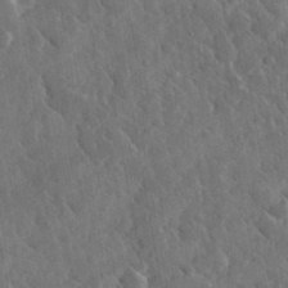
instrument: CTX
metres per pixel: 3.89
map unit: lHvf
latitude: 34.3656
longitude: -86.3845
